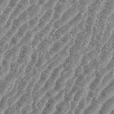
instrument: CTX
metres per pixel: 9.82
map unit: eHh
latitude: 36.6869
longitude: -135.1781
